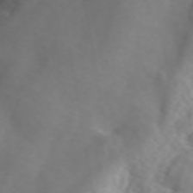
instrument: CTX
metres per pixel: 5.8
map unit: ANa
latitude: 44.9136
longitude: 21.8800
